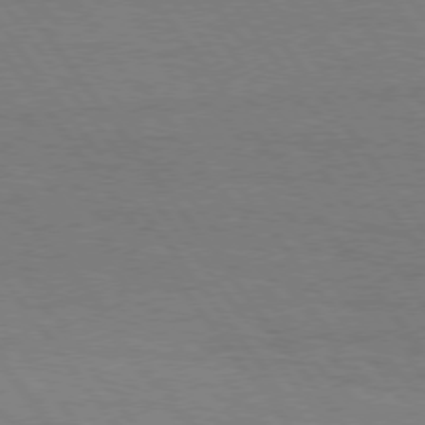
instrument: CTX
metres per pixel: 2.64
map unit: Hpe
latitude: 75.1214
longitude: -144.7624
